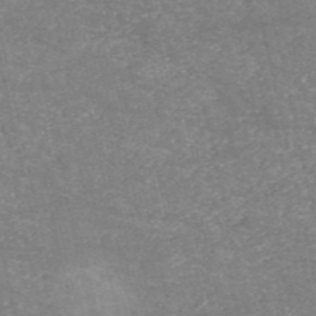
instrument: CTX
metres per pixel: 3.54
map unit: HNb
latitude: -53.8800
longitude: -38.5924
